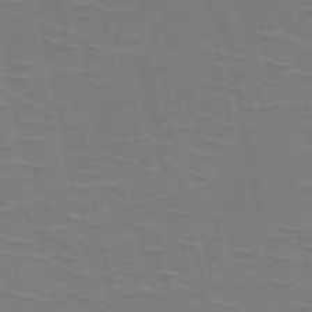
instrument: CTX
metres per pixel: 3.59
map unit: HNb
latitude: -50.5952
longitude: -47.0081
